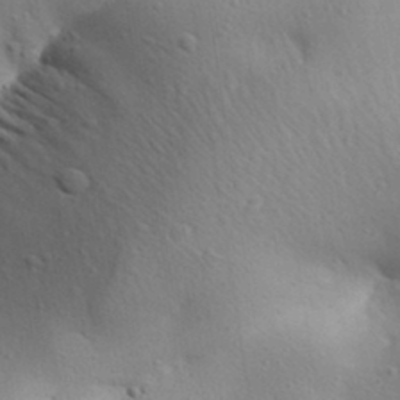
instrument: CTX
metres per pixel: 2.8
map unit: Aa
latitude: 32.0255
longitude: -143.9906
